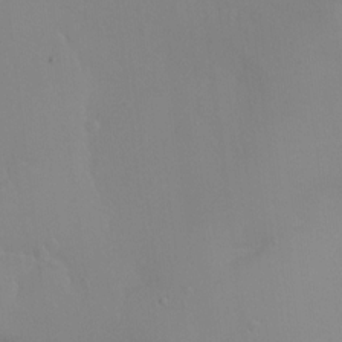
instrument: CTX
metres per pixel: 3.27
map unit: Ht
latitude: -8.9542
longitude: -37.0270
